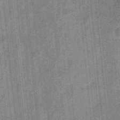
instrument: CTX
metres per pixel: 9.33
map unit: eHb
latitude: -34.4818
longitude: 78.8597
